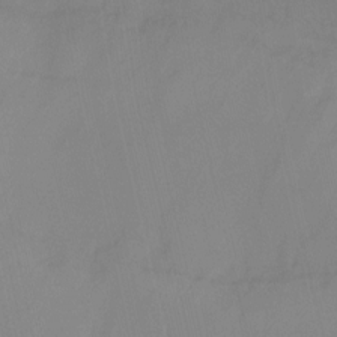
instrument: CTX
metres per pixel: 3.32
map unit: Ht
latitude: -13.2187
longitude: -58.5735
